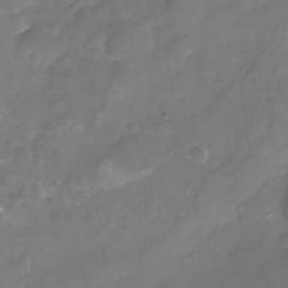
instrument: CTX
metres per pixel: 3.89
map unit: Nhu
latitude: -17.8801
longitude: -58.1389
